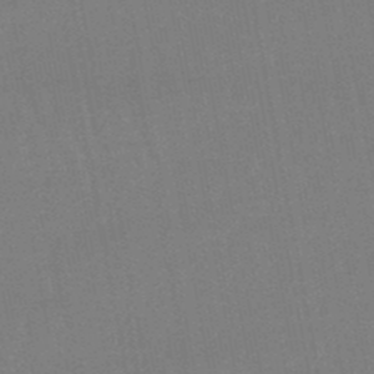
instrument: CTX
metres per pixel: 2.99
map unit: eHb
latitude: -46.4818
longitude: 78.7463
